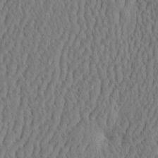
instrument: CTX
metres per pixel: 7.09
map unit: eHh
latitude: -3.4832
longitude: 15.1243
